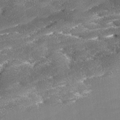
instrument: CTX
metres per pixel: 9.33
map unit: Ave
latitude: 17.5749
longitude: -137.1215
